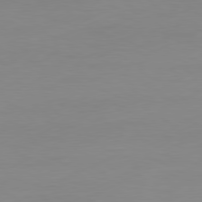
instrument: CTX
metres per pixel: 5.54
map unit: Ap
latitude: -81.0865
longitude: -84.6113
